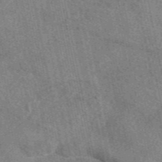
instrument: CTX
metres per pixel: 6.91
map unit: eAb
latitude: 47.9150
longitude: 121.6344
